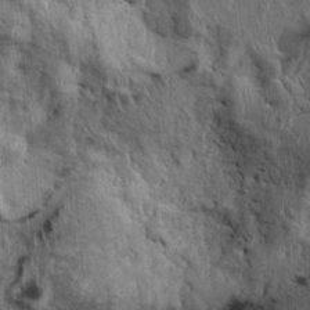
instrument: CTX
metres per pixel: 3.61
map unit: Ht
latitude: -3.5399
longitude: -13.6127
